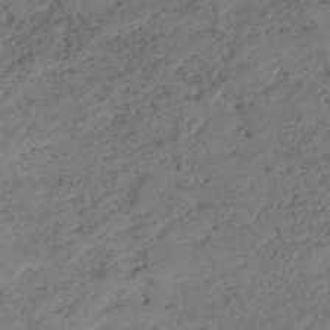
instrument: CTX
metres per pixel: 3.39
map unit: HNhu
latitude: -45.2565
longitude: 106.1039
